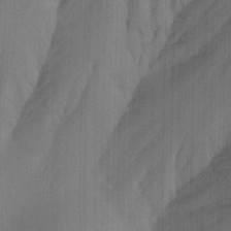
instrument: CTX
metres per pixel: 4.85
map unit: Ave
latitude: 23.1592
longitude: -136.7247
